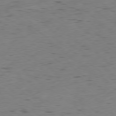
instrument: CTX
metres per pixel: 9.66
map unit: Hpe
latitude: -78.9352
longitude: 16.8786
